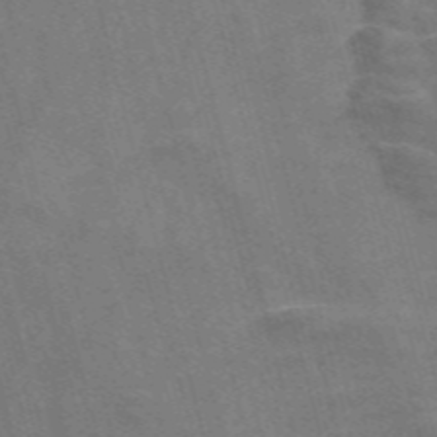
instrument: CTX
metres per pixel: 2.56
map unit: Nve
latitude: -58.5384
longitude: 66.4440
